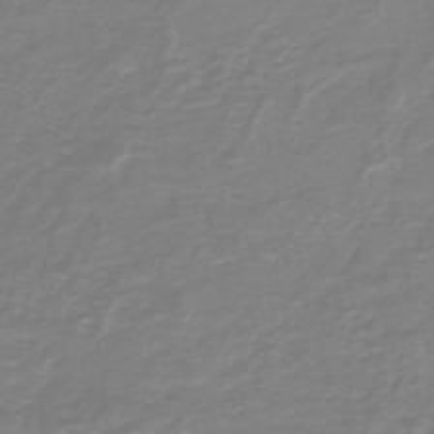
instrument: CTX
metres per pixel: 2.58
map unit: HNb
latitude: -46.3117
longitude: 52.5195
